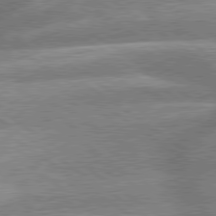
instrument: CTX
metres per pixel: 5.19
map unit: lApd
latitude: 79.4616
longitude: -159.3860
